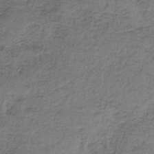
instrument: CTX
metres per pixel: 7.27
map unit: HNb
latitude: -35.0108
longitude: 54.1228
